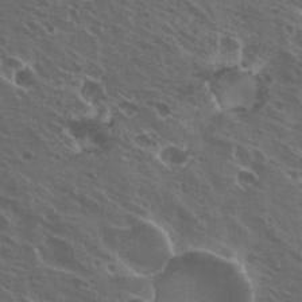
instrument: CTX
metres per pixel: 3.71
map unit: Hto
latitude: 23.1025
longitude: -30.7058
